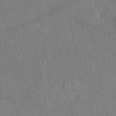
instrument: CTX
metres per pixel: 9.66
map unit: eAb
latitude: 48.0633
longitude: 117.8800
